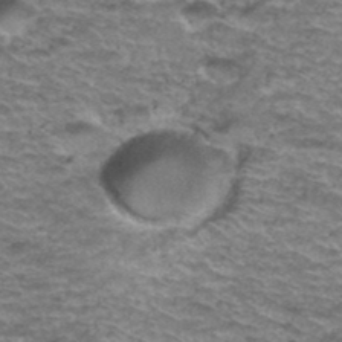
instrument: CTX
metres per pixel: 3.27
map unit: Hto
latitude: 37.9717
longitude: -43.2915
